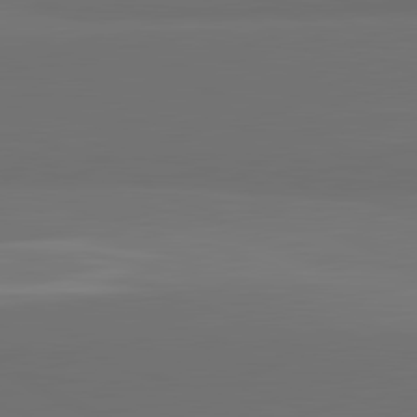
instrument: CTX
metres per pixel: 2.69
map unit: lApd
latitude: 81.8205
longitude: 152.4251
